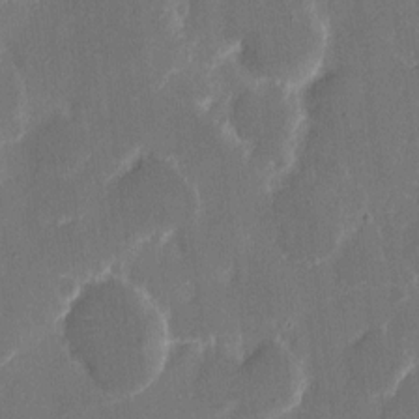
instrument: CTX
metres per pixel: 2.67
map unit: eHh
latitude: 8.9892
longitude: -68.9136
